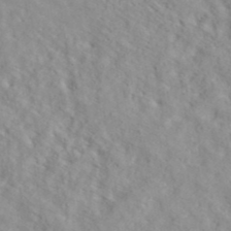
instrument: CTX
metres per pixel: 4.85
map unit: ANa
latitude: 40.4412
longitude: 28.9164
